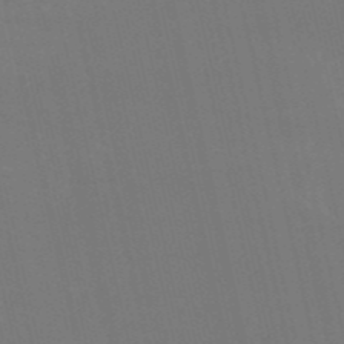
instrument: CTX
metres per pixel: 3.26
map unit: HNb
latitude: -54.2929
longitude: -35.1214
